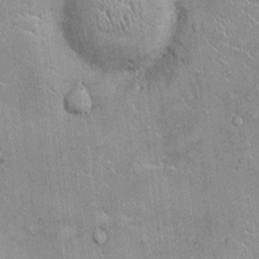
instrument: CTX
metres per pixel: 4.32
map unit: Ht
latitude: -3.8989
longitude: -13.6694
